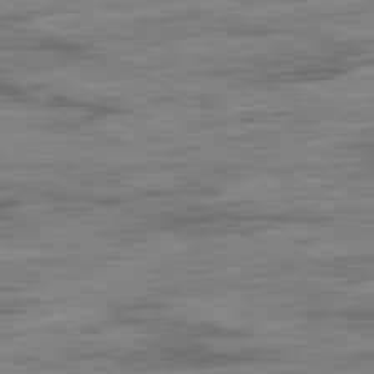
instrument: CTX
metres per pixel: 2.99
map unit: Ap
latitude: -80.9920
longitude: -97.3104
